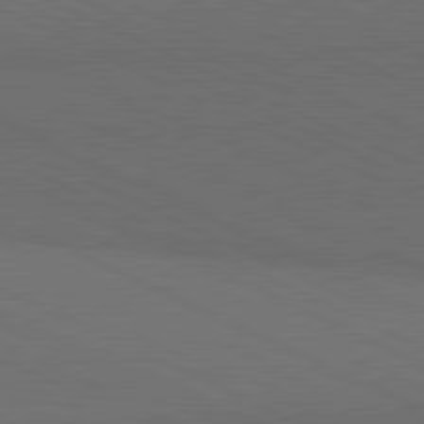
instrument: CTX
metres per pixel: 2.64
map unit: lApd
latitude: 81.3859
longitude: 148.5952
